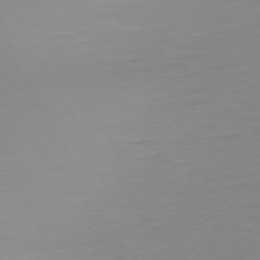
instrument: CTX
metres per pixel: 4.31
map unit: Ap
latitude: -73.8422
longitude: -69.5749
